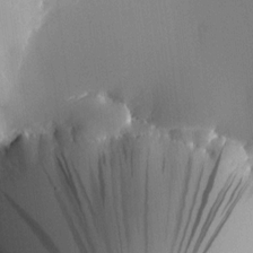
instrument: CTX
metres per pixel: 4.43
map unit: HNhu
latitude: 7.6316
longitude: 14.7841
